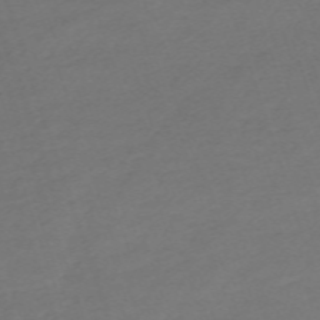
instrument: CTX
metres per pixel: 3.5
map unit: eHh
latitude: -63.0486
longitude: 53.5021
